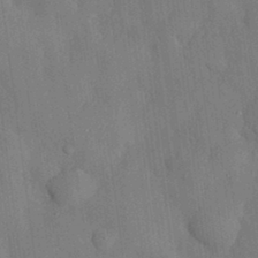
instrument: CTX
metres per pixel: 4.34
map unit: eHh
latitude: 30.4034
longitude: -76.9513
